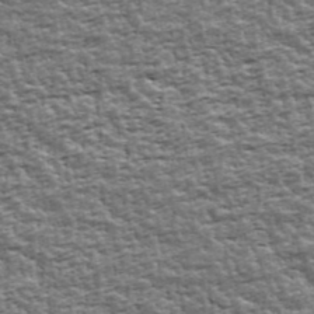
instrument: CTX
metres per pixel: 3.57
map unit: Ave
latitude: 43.0459
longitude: -111.8961
